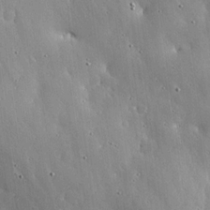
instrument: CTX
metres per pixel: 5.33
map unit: lHvf
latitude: 20.0444
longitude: -115.0836
